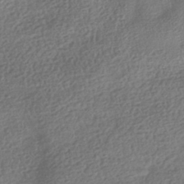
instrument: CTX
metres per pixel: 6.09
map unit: HNhu
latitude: -41.9745
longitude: 98.3495
